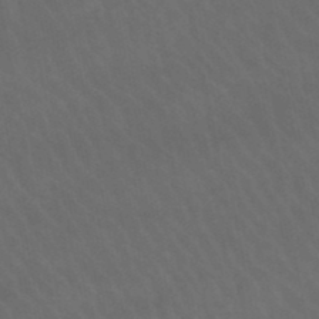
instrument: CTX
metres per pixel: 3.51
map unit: lHb
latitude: -47.8044
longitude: 75.3699
